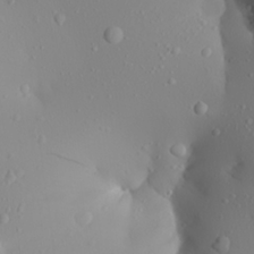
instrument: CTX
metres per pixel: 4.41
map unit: Aa
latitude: 21.8206
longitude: -145.8961
